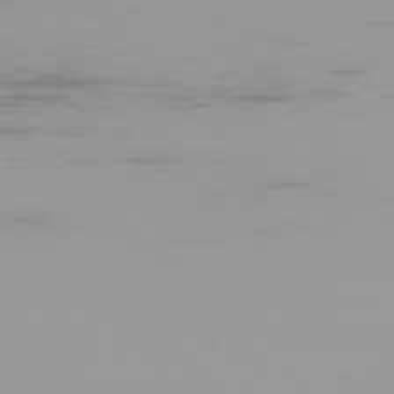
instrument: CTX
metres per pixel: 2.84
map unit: Ap
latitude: -77.3510
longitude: -73.3104
